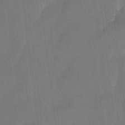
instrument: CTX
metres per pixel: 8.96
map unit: Htu
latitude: -13.8611
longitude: -46.2145
